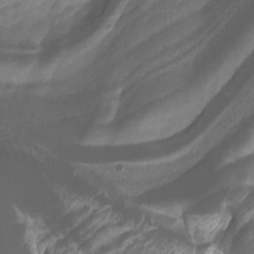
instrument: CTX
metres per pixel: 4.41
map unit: Ht
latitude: -4.4440
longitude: -62.3090
